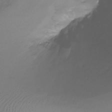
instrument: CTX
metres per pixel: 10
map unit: Ht
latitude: -12.1039
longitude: -47.2915
